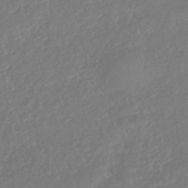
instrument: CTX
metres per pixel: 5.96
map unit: eHb
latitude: -45.9745
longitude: 83.9745
